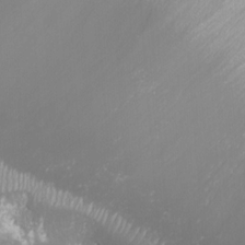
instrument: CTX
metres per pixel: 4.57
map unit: Nhu
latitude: -10.0661
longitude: -69.4993
